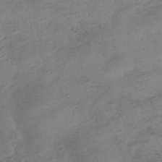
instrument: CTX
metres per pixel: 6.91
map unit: HNhu
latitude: -41.1242
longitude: 99.4076
